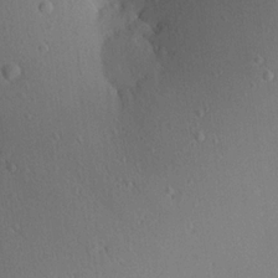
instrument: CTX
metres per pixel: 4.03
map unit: Aa
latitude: 18.6490
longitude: -140.6301
